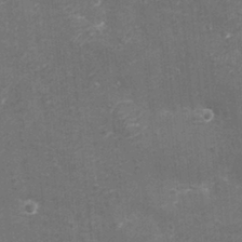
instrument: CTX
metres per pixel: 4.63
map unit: eHh
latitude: -3.6154
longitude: -75.4615
